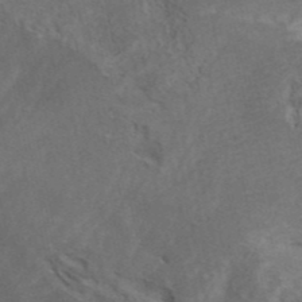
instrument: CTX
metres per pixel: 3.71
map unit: ANa
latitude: 42.0444
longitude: 15.4077
